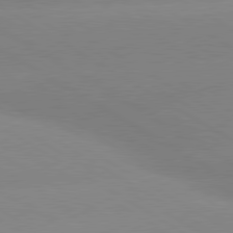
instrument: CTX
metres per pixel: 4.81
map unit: lApd
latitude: 80.0822
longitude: -152.7813
